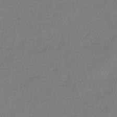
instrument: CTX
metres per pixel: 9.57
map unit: lHb
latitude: -39.3321
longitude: 72.2550
